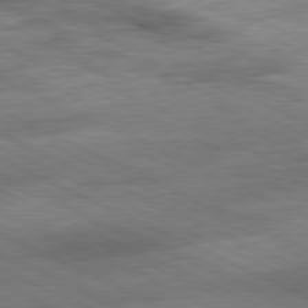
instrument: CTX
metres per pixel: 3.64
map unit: Ap
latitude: -81.1809
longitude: -91.3860
